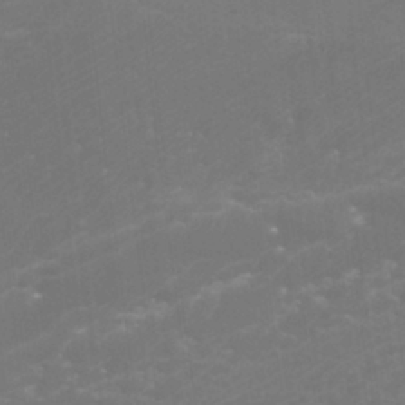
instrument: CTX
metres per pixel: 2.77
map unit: Htu
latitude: -11.5210
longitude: -71.7638
